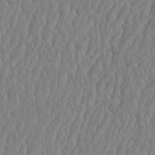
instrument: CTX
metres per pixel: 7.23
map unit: eHh
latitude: -3.7666
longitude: 14.9542
